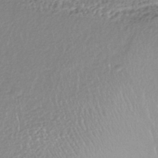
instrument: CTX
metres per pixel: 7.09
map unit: HNhu
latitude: -44.1228
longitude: 95.9556
